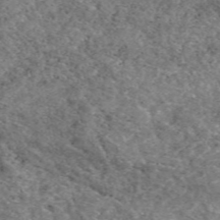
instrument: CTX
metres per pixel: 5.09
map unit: eAb
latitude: 50.0822
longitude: 113.4266
